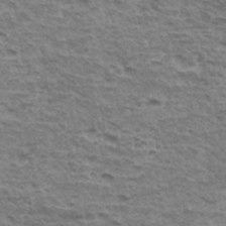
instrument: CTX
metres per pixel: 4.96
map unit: Hto
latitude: 35.4804
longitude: -43.2159
